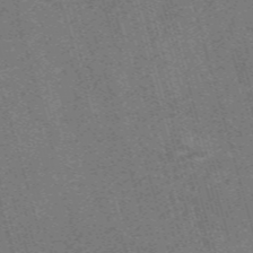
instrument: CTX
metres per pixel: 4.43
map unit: Nve
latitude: -59.2375
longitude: 64.1039
